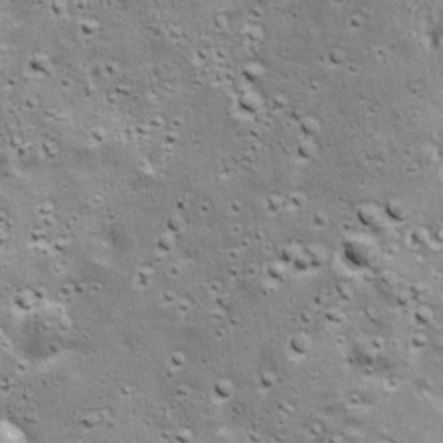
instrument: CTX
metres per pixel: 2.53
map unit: Ave
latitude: 17.4237
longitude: -133.8205
